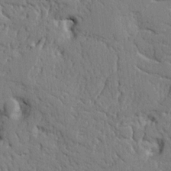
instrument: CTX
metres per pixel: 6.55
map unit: Nhu
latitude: 15.2915
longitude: -78.9136
